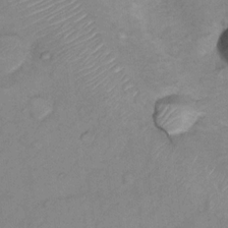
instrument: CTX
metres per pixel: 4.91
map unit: Nhu
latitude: 13.4427
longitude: -28.6868
